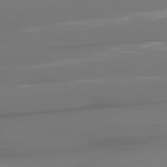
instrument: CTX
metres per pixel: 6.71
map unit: lApd
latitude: 81.6127
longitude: -144.0633
